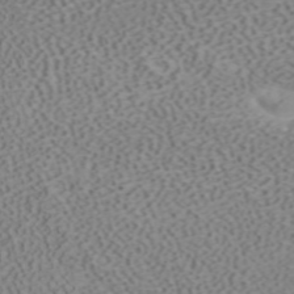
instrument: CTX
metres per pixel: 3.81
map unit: ANa
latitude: 40.6490
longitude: 34.1228
